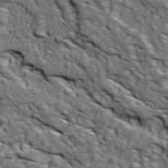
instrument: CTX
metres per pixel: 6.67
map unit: Ave
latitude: 18.9513
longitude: -134.5168
